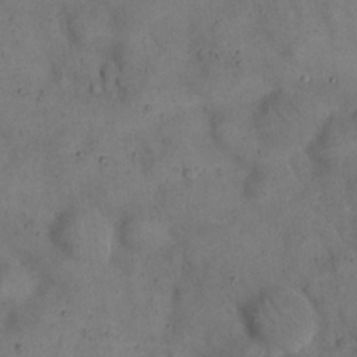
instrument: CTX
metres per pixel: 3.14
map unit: eHh
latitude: 20.3656
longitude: -61.1025
